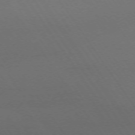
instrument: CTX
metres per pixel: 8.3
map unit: Ap
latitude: -74.1606
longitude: -72.1578
